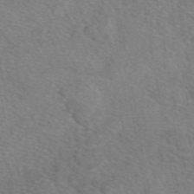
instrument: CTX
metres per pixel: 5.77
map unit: eAb
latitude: 49.3671
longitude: 110.7085
